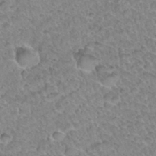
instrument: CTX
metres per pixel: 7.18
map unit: Hto
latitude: 34.8758
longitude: -48.1767
